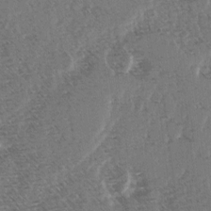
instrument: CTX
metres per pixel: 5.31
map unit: Hve
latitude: 3.4426
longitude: -121.4805
